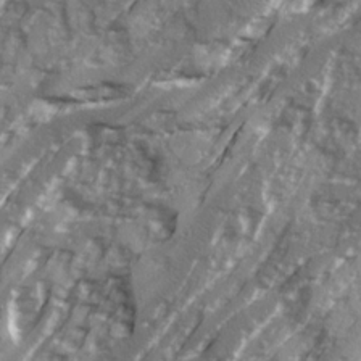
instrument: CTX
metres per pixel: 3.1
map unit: Ave
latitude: 20.7247
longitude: -131.0081
